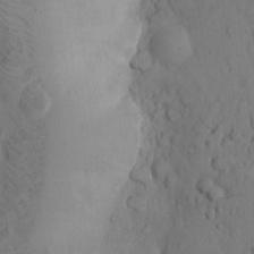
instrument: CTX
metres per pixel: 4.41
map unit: Hto
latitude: 8.7435
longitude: -57.9150
